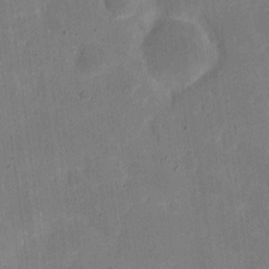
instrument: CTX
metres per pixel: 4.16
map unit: eHh
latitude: 6.5735
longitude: -66.9513
